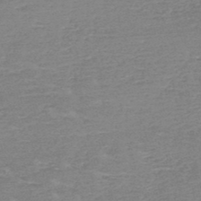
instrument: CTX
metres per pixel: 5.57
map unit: HNb
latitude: -49.2376
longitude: -51.7449
